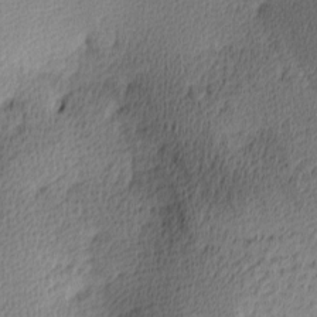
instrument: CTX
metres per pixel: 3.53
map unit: lAa
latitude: -9.0864
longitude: -124.9324
